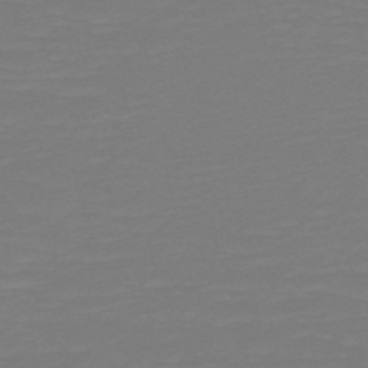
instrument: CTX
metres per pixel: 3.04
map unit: HNb
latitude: -49.5210
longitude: -50.5923
